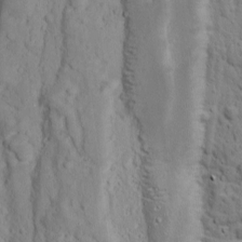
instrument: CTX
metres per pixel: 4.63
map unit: Ave
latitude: 11.1970
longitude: -103.9150
